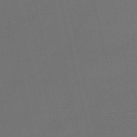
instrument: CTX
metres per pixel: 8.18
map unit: lHb
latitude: -46.4440
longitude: 67.1242
